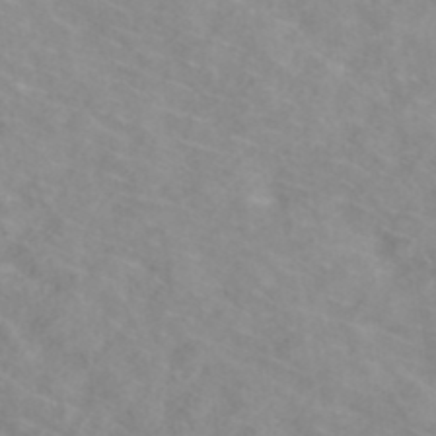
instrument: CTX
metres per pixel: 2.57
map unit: ANa
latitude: 40.3845
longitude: 28.1984
